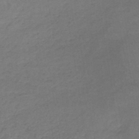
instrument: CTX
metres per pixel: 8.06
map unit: lHb
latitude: -40.7652
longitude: 66.8597
